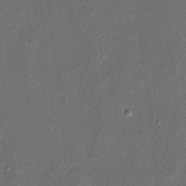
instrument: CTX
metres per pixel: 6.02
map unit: eHh
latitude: 5.4615
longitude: -77.1403
